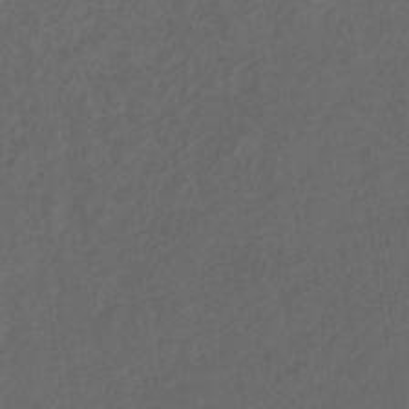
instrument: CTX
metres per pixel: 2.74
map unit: eHb
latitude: -32.1039
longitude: 72.2172
